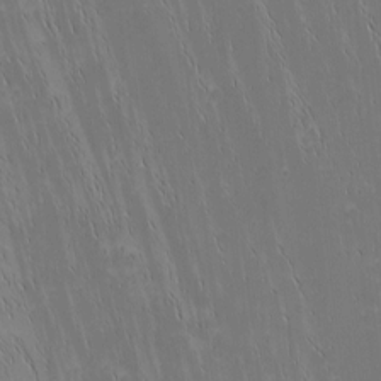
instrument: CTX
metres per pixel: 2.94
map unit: Nhu
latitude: -6.0283
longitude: -151.7071
